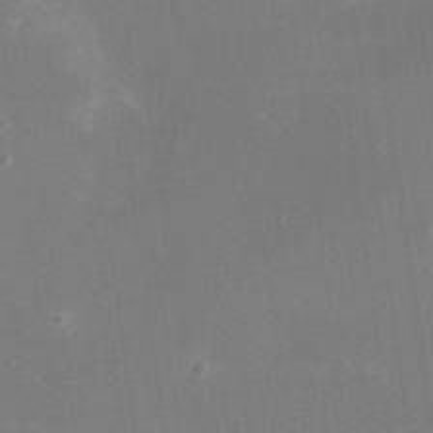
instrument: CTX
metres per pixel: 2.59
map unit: Nhu
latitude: -16.3496
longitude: -56.7246
